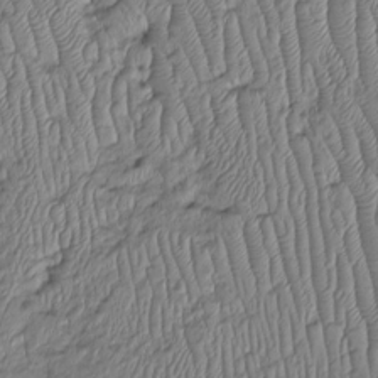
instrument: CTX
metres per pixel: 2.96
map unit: Htu
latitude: -5.5210
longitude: 155.7855
